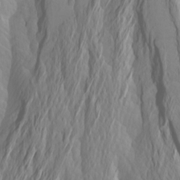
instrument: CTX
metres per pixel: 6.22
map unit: Htu
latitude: -6.9730
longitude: -69.0458
